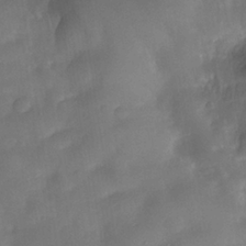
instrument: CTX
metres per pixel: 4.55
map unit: Nhe
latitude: -33.6344
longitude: -143.5182
